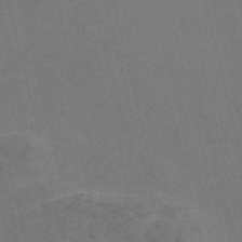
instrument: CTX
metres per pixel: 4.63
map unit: Nve
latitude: -58.1794
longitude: 51.4643
